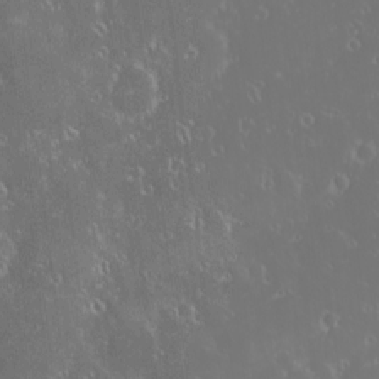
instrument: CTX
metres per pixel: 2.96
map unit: eHh
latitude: -1.8423
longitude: 19.9556
